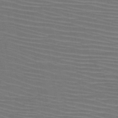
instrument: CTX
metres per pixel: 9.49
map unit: HNb
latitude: -47.2187
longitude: -42.5357
